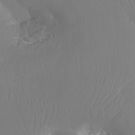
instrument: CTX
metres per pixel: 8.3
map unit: Ht
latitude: -3.9745
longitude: -26.7246
